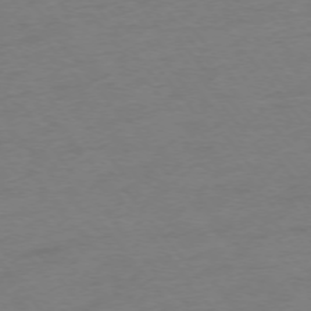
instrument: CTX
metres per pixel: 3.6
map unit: Ap
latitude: -75.3321
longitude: -72.6302
